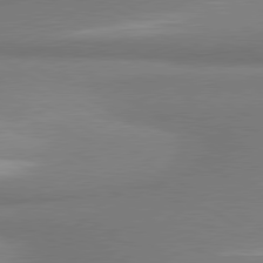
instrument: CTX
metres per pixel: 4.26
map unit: lApd
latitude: 80.1200
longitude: 177.3699
